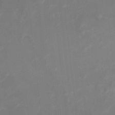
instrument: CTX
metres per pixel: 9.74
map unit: Nhu
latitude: -15.5588
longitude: -57.4615
